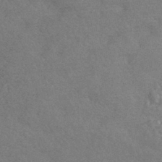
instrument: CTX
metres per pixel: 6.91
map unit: HNhu
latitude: -43.8233
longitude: 92.8030
